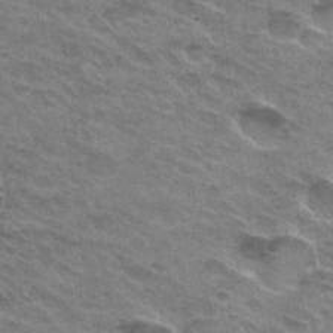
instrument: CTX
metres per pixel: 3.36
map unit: Hto
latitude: 32.3278
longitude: -46.7247
